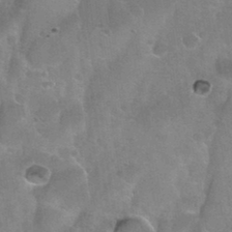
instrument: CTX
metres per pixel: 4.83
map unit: Nhu
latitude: 31.4238
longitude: -53.9528
